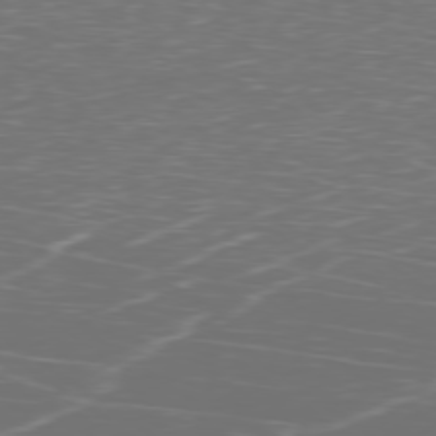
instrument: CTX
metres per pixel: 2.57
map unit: Ap
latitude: -78.7652
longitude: -93.2159
